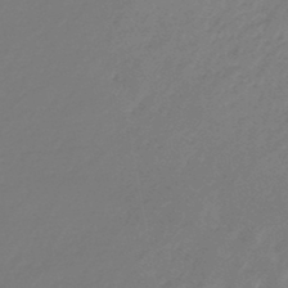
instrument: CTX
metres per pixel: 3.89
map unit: eHb
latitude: -46.5196
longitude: 82.9731
